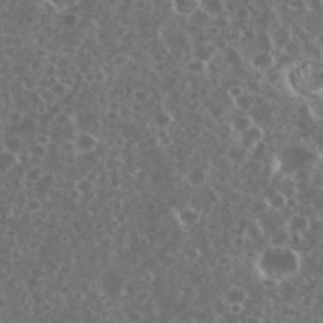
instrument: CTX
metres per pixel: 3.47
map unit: eHh
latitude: 35.2348
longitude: -59.5560
